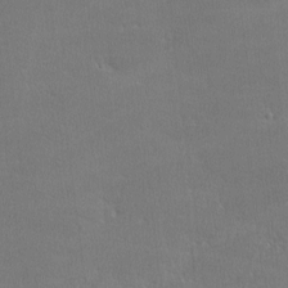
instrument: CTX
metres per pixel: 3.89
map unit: lHvf
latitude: -11.5777
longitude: -101.3104
